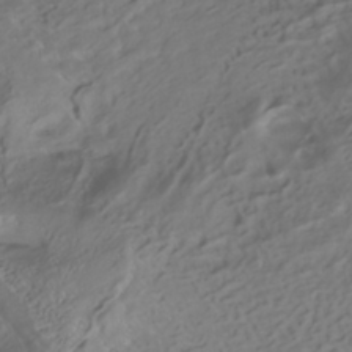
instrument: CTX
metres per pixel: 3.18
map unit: ANa
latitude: -38.7841
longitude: 97.7289
